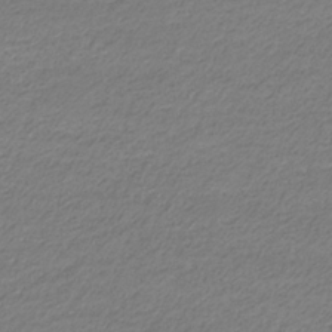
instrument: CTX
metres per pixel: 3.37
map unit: eHb
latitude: -33.2565
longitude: 70.2929
